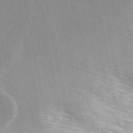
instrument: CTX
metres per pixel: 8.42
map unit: ANa
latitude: 45.1970
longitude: 47.1431
